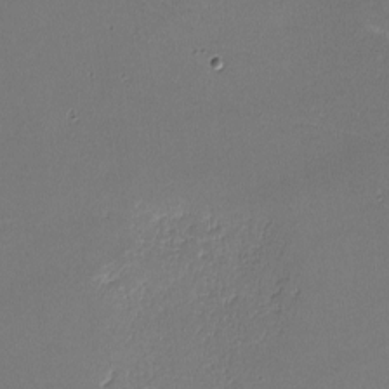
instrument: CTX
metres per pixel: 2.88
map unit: lHvf
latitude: -10.5952
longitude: -103.8772
